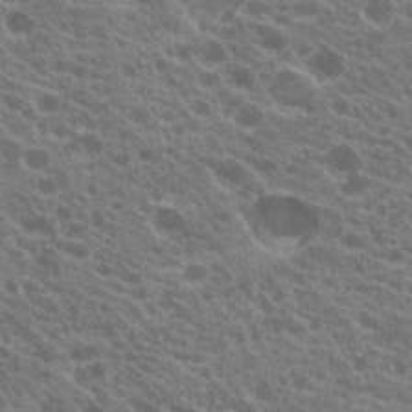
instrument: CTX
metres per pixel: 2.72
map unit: Hto
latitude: 20.7624
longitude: -35.4048
